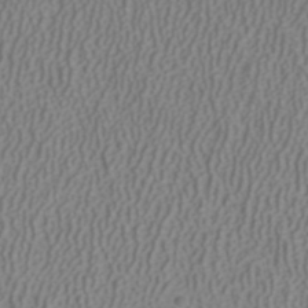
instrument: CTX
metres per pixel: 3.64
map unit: ANa
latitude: 38.4412
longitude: 23.3132
